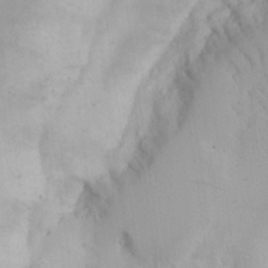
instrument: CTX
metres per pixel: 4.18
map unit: Aa
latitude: 25.0269
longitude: -131.3293
